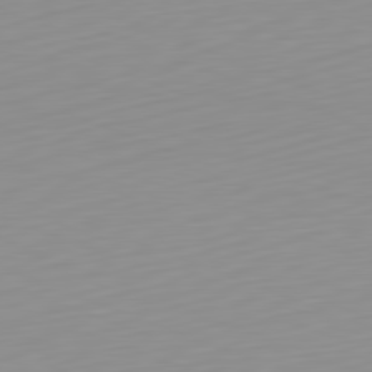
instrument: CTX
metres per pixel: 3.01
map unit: Hpe
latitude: -82.1228
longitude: 17.7289
